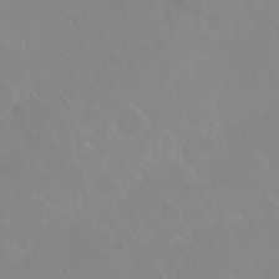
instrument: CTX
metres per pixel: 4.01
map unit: eHh
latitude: 1.4048
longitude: -54.8002
